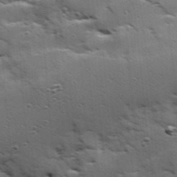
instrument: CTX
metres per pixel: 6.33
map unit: Hve
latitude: 24.0444
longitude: -96.1389
